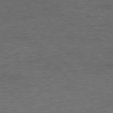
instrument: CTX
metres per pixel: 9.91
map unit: Ap
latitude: -77.2187
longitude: -76.0255
